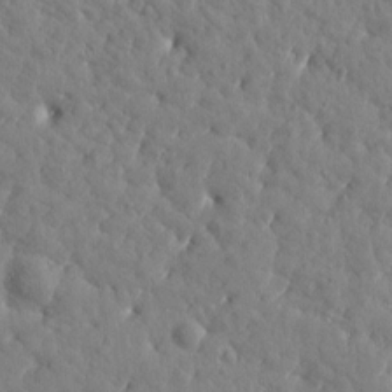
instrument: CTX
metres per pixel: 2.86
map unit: Htu
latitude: 1.3481
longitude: 179.2943
